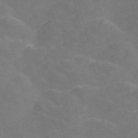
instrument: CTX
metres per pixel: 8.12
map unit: Nve
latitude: -57.8044
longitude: 57.1620
